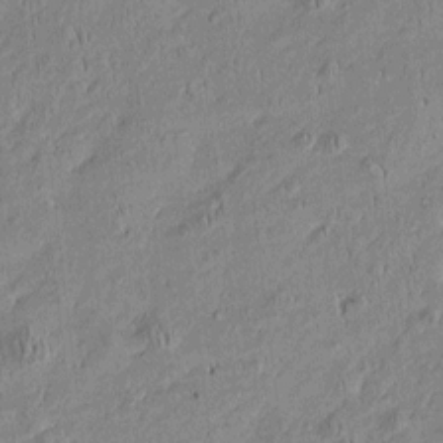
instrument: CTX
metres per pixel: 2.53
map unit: Htu
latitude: -6.0850
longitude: 176.6896
